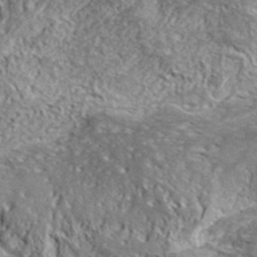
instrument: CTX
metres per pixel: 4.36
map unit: ANa
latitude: 39.6694
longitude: -91.0458
